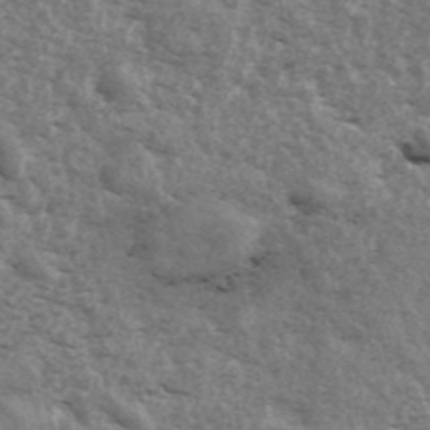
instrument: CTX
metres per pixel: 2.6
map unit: ANa
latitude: 43.5749
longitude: 47.0675
